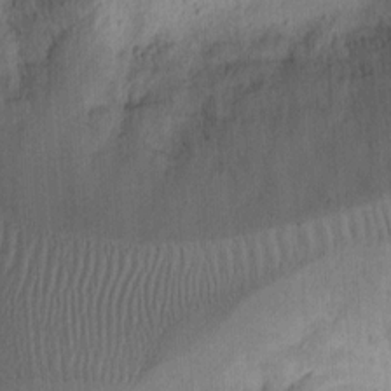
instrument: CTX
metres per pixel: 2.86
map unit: Ht
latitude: 11.2159
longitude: -74.3656
